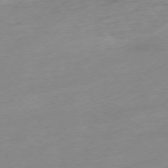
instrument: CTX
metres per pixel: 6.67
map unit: Hpe
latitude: -76.0094
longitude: -15.2348
